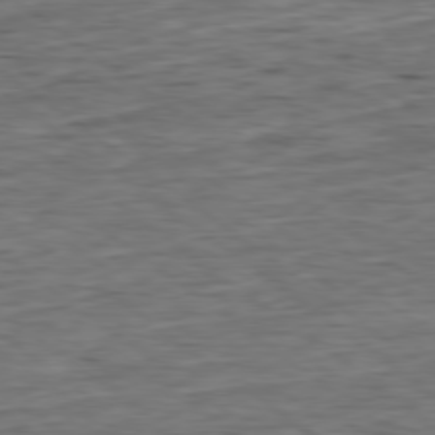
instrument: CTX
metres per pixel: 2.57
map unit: Ap
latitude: -79.1809
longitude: -90.5924
